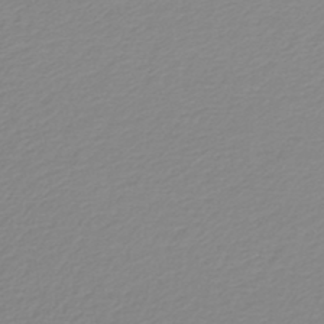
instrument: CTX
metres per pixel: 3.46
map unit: lHb
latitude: -44.8408
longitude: 61.4643
